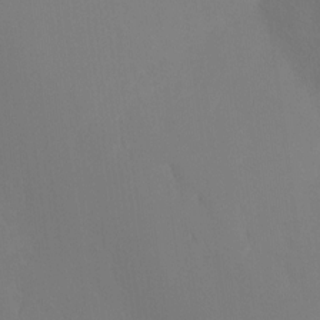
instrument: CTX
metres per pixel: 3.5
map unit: Ht
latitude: -15.5588
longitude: -42.3278
